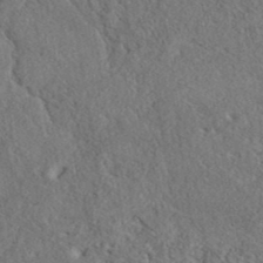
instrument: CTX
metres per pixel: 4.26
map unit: eAb
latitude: 38.3845
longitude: 113.0109
